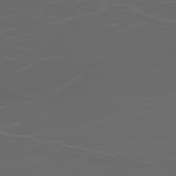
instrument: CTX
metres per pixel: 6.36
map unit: Ap
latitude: -79.8989
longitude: -73.6505
